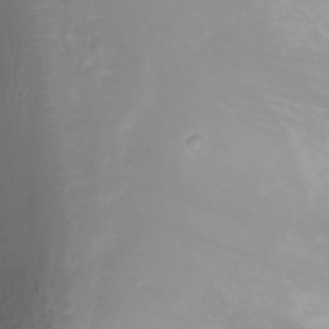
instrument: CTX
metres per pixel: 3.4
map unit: Ht
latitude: 0.6490
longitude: -36.3656
